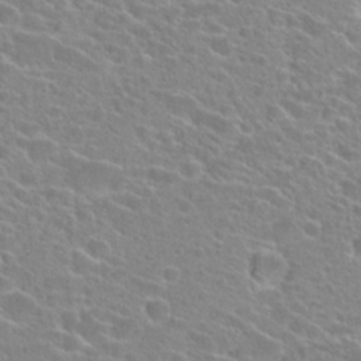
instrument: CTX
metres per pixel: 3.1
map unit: Hto
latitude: 24.3278
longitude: -44.8758
